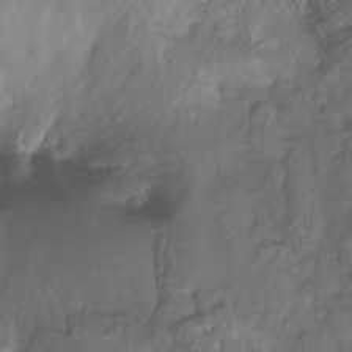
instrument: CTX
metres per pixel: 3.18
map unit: Ht
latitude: -14.3496
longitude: -57.3859
